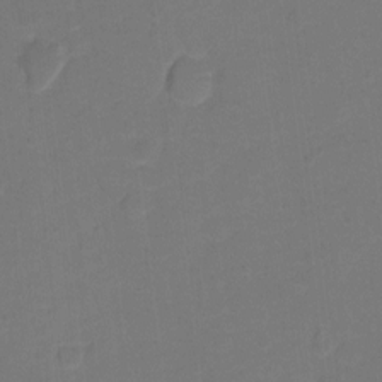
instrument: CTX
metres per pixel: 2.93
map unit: Hto
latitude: -1.1809
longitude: -34.5545
